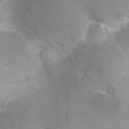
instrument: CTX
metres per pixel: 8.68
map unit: Ht
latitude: -2.7841
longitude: -25.6316
